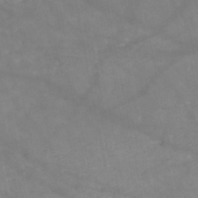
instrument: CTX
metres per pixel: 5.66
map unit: HNb
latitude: -49.4833
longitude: -38.9325
